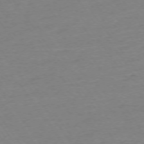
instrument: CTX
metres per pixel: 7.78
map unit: Ap
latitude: -75.1432
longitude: -80.9514
